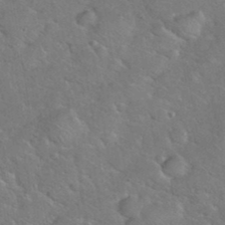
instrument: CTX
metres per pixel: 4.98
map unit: eHh
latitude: 38.1389
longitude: -65.4048
